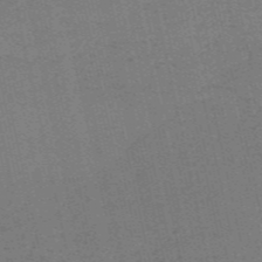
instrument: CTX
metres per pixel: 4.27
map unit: HNb
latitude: -55.5588
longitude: -42.3845
